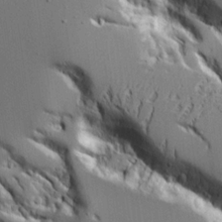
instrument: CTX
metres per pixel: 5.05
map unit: Aa
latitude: 20.8191
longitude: -124.0444
